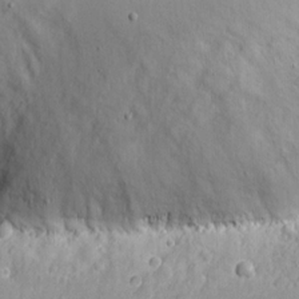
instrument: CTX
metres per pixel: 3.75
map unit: eHh
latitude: 13.0459
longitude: -73.0648
